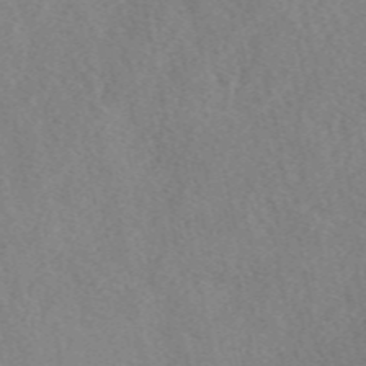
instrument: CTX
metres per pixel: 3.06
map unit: eAb
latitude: 48.7624
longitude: 105.6344
